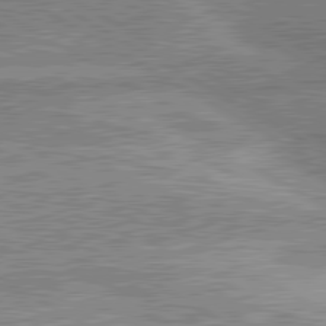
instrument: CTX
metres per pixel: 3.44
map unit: lApd
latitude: 80.8569
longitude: 143.3509
